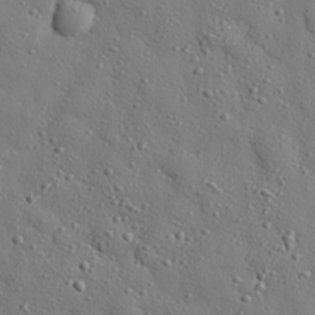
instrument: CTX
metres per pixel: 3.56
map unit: eHh
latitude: 27.4804
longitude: -78.2901
